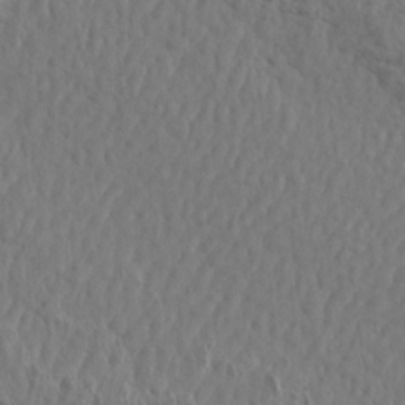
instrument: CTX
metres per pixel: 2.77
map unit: Aa
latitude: 14.3279
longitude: -142.9514
